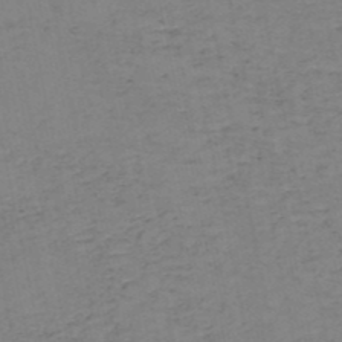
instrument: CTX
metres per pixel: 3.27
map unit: HNb
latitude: -50.2928
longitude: -51.7260
